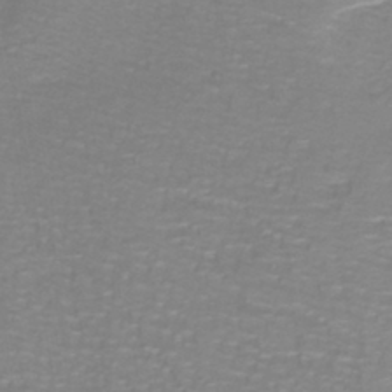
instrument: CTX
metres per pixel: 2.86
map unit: lHb
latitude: -40.8030
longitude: 56.7463
